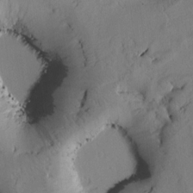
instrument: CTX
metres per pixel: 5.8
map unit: Htu
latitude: 2.0822
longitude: 176.1606
